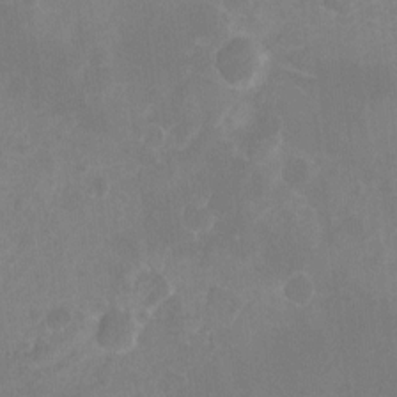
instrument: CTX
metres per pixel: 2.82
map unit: Hto
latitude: -7.5966
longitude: -39.8772
